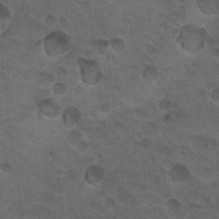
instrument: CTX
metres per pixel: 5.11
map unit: Nhu
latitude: 18.6301
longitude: -32.4790
